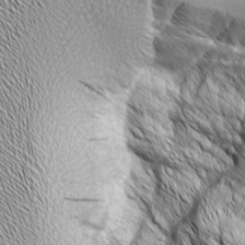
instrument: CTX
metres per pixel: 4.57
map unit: Aa
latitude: 8.7624
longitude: -129.1781
